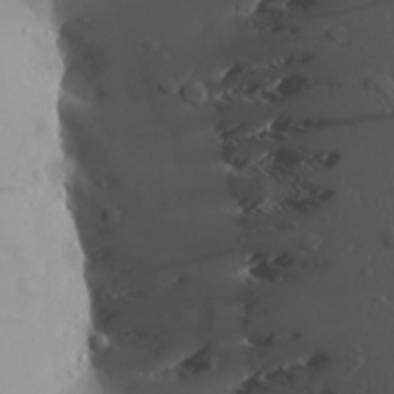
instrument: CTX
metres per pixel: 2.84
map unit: Aa
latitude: 24.5734
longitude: -144.3845
